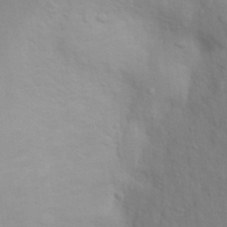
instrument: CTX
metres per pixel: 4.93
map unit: Nhu
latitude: 13.6505
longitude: -28.2900
